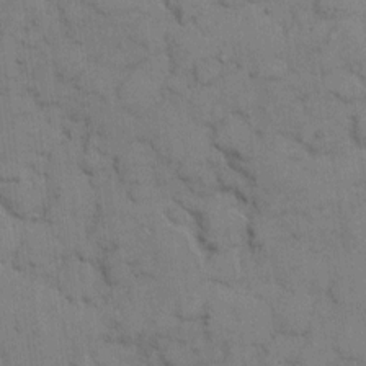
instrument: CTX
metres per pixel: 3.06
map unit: eHh
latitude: 7.2915
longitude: -65.3293
